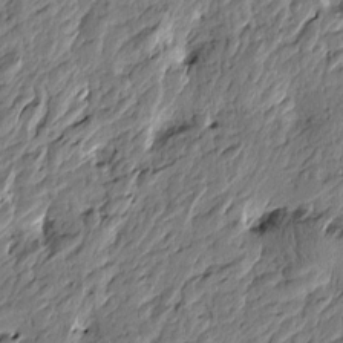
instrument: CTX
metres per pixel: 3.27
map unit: Htu
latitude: -3.8233
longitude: 179.6910
